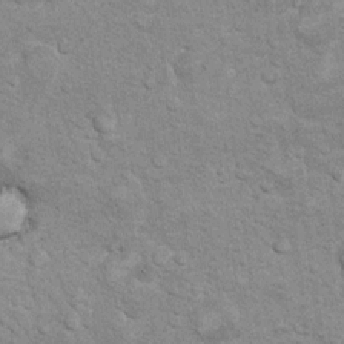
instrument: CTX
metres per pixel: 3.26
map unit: Hto
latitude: 10.5357
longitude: -36.7624
